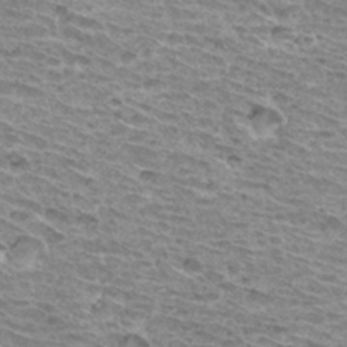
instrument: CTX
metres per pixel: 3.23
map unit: Hto
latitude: 33.4426
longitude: -40.3845
